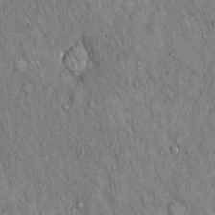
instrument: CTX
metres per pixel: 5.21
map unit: Hto
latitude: 15.4994
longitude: -60.2900
